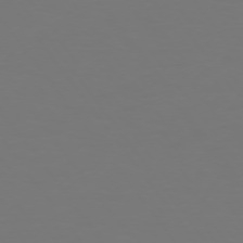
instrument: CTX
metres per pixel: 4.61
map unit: Hpe
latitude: 74.2900
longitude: -123.6505
